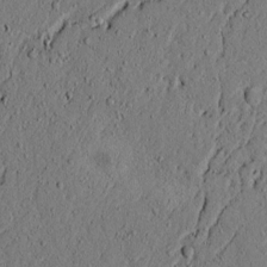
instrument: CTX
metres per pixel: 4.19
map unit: lAvf
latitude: 4.9325
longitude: 166.8597
